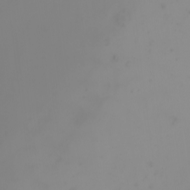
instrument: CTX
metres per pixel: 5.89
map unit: Nhu
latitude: -4.2361
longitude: -89.7828
